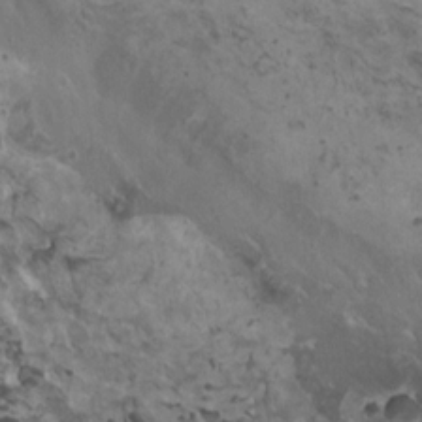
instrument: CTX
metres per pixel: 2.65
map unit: HNhu
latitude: 6.4790
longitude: -1.0269
